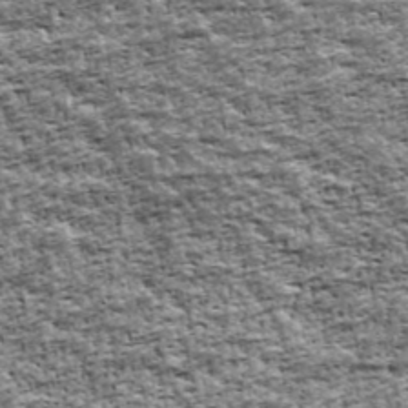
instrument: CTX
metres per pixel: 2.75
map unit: Ave
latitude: 42.5924
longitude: -111.5182
